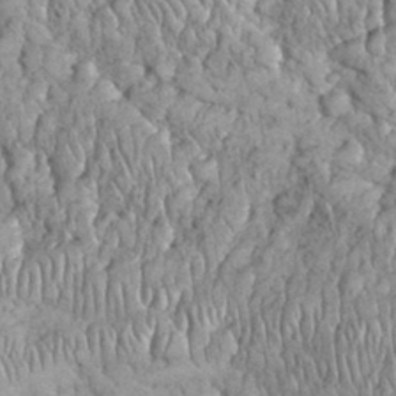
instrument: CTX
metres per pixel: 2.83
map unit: eHh
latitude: 32.8569
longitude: -65.3671
